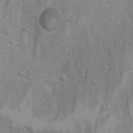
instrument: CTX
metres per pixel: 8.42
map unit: Nhu
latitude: -4.4251
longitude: -86.6679
